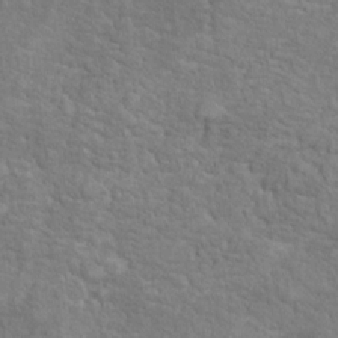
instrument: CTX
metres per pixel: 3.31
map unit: Ht
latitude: 10.1200
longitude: -39.4993
